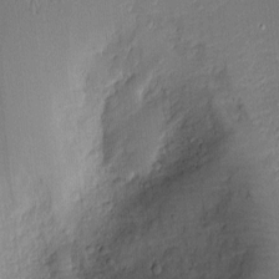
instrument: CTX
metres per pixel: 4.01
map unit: Nve
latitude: -7.0108
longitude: 175.0675
